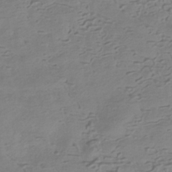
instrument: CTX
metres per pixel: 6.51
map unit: HNhu
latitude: -42.1794
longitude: 100.6707
